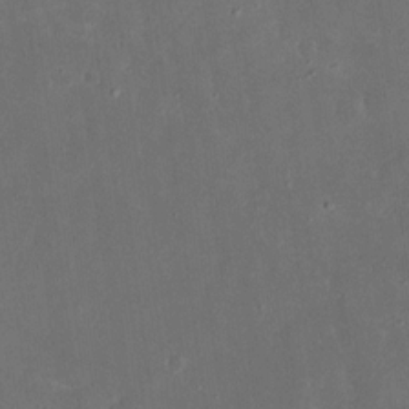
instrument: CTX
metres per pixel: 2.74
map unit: eHh
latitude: 17.0836
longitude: -72.8758
